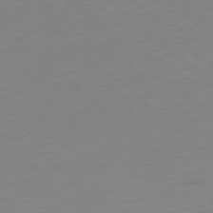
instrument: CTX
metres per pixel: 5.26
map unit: Ap
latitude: -78.7085
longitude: -61.5182
